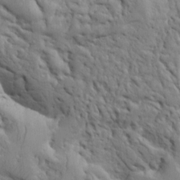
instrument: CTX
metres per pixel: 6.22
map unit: Ht
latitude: 8.2712
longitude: -76.3656
